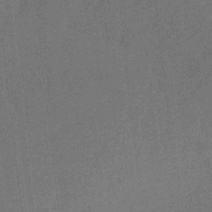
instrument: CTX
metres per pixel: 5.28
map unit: HNb
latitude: -32.2740
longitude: 56.8975
